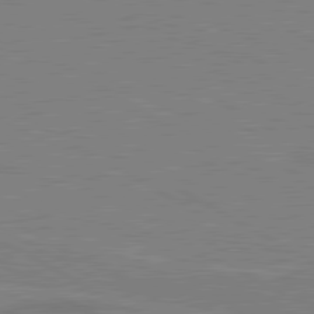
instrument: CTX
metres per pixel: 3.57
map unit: lApd
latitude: 80.4601
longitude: 122.0283
